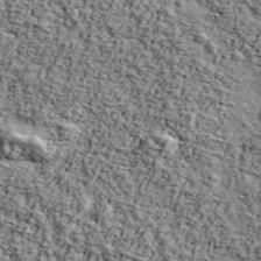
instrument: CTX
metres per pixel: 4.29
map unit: Ave
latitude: 42.5357
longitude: -110.4979
